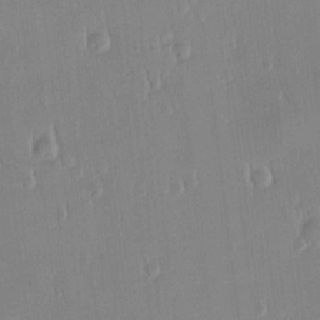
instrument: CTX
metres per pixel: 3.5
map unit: Htu
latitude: -5.1242
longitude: 173.8233
